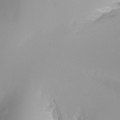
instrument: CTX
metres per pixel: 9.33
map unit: Ht
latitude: -6.3495
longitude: -30.2334
